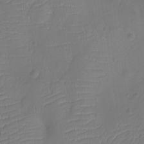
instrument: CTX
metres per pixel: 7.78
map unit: Ht
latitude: -9.7289
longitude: -21.9717
